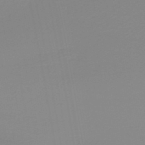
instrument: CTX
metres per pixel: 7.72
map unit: HNb
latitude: -37.0108
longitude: 55.4266
